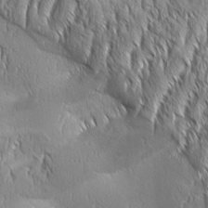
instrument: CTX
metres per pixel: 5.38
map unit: Aa
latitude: 8.3090
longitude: -132.1389
